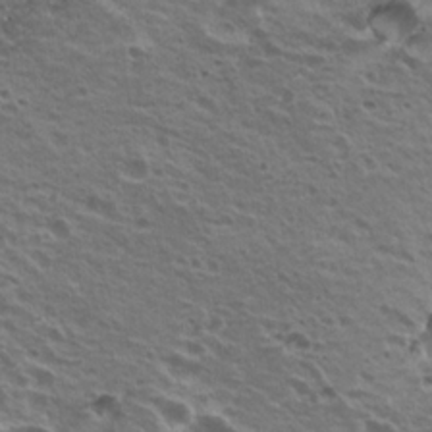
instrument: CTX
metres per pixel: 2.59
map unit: Nhu
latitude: 20.1389
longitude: -31.4616
